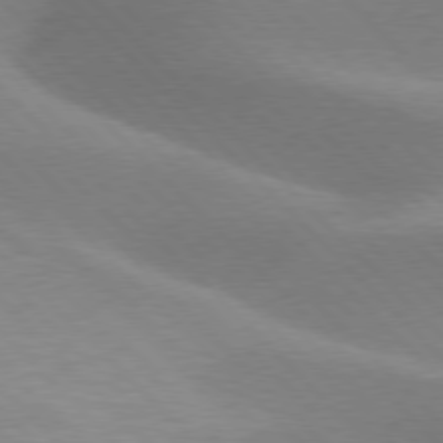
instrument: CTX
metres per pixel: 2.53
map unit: lApd
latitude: 77.1403
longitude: -51.0269
